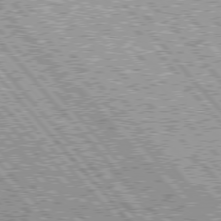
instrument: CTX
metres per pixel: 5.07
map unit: Hpe
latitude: 76.5356
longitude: -170.7624
